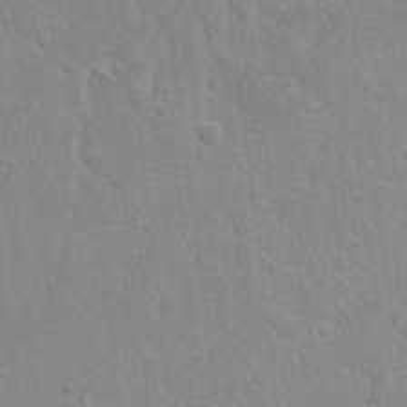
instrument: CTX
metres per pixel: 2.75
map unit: Nhu
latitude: 17.9339
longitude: -73.9528
